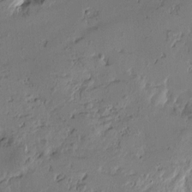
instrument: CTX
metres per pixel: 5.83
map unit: Htu
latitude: -2.4628
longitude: -178.2145
